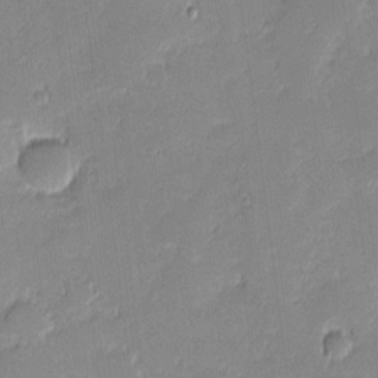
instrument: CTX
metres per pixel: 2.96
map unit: eHh
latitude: -1.1998
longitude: -83.3481
